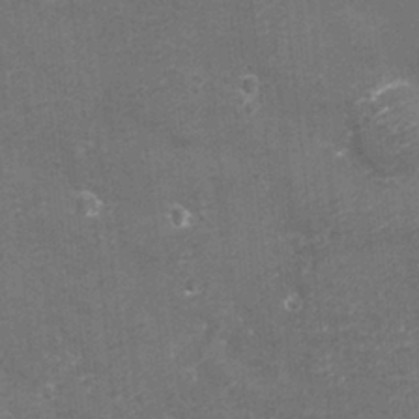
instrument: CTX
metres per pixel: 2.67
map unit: eHh
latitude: -3.5966
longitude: -75.4615
